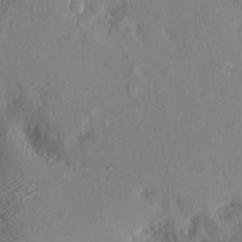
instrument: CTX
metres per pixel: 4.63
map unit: eHh
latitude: 5.4048
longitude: -73.4238
